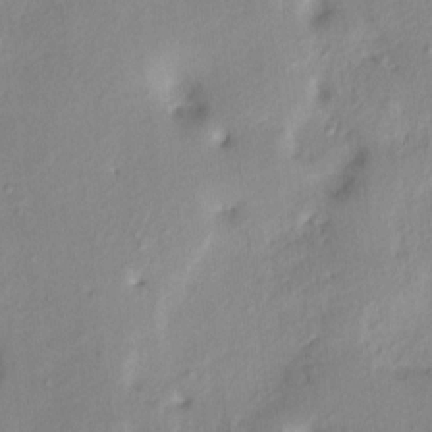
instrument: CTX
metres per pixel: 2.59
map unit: HNhu
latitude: 7.1970
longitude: -2.8380
